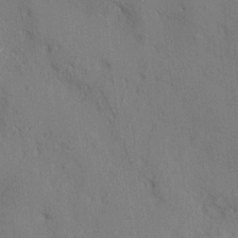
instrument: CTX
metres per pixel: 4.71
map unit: HNhu
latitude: 13.3104
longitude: 10.1795
